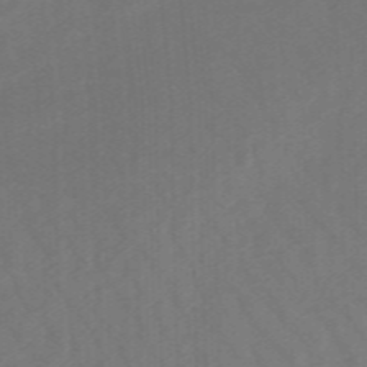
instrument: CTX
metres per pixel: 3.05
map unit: lHb
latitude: -48.8597
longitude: 83.9745
